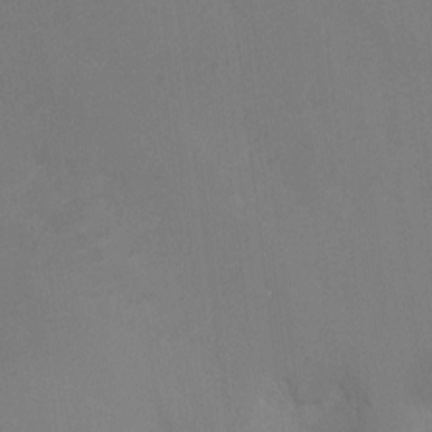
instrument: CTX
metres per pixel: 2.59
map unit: Ht
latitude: -10.2551
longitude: -35.0269
